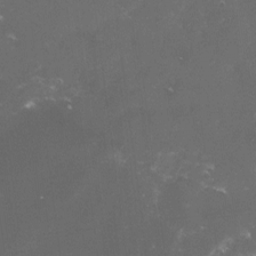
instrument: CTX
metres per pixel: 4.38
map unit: lHvf
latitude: -15.1809
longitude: -101.9339
